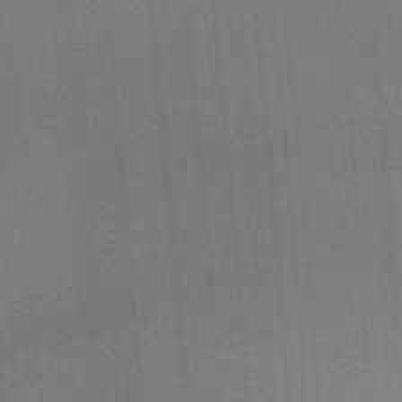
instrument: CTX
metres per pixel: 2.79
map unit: Aa
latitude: 32.7435
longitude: -143.0081
